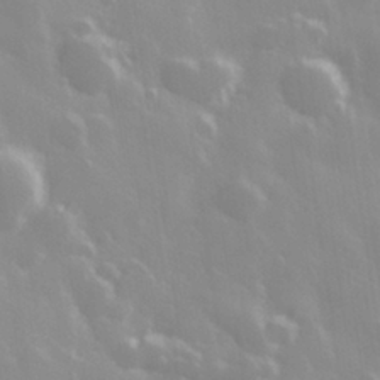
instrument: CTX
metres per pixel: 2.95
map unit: Hve
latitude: 28.2711
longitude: 146.5951
